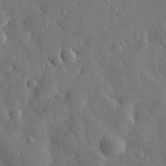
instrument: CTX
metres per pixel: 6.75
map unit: eHh
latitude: 29.7260
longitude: -77.7827
